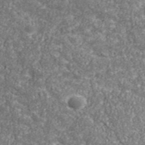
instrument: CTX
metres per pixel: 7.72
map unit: eHh
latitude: 43.0647
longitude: -90.1956
